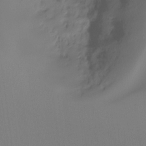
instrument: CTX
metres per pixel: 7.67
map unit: Ht
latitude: -16.2929
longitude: -49.9528
